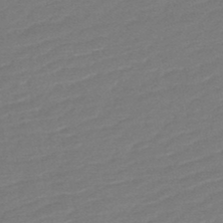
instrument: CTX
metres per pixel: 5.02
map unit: HNb
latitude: -48.8597
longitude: 58.2928
